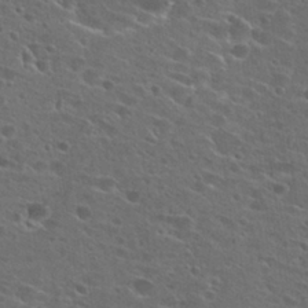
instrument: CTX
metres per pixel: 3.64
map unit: Hto
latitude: 26.2901
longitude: -45.2726
